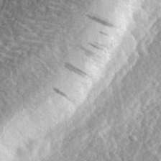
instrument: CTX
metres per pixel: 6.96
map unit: eHh
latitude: 34.6490
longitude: -79.7639
